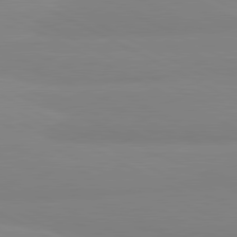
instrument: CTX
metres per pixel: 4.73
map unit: lApd
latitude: 81.2348
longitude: 179.9745
